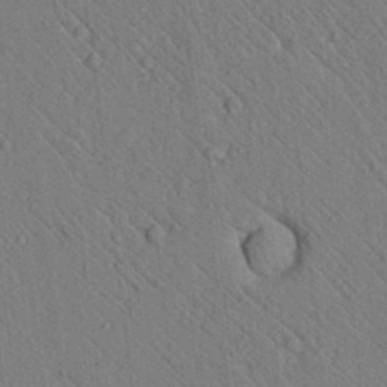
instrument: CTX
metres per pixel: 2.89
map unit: lAvf
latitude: 7.4615
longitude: 160.1228
